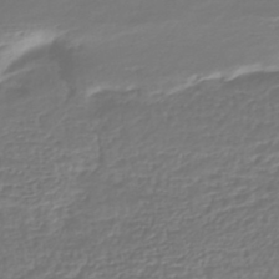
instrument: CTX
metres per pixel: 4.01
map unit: HNhu
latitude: -44.7085
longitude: 98.8597
